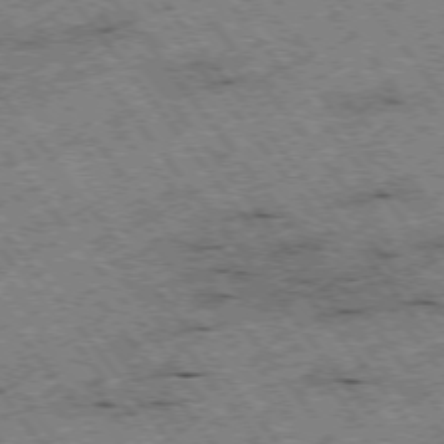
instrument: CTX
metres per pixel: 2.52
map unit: Hpe
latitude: -75.6533
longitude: -20.9325
